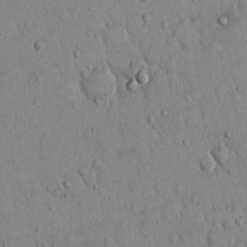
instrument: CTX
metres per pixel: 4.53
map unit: Hto
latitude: 12.2145
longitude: -58.1389
